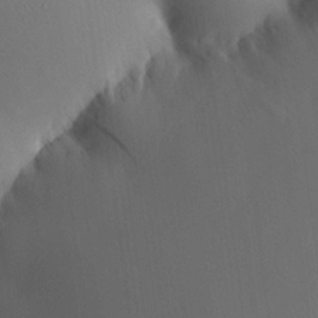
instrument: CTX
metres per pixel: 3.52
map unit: HNhu
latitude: 9.1025
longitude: 14.3496
